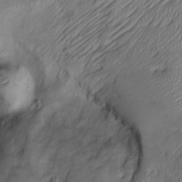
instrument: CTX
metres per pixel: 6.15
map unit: Htu
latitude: -6.5385
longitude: 157.6722
